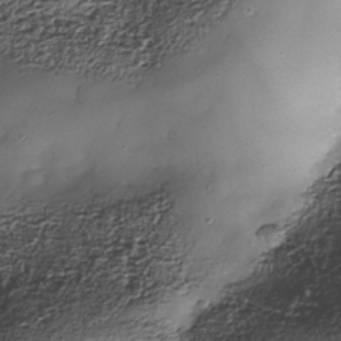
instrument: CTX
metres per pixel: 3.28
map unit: Nhe
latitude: -37.8800
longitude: -147.6316
